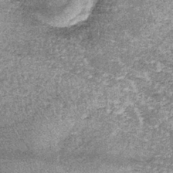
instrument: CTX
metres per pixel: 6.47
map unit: lHb
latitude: -37.1620
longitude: 66.2929
